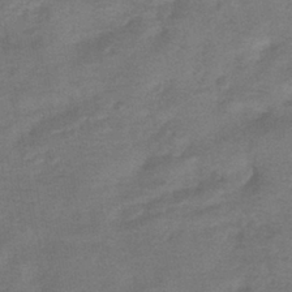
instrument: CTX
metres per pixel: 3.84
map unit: HNhu
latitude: -41.1620
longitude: 92.1984
